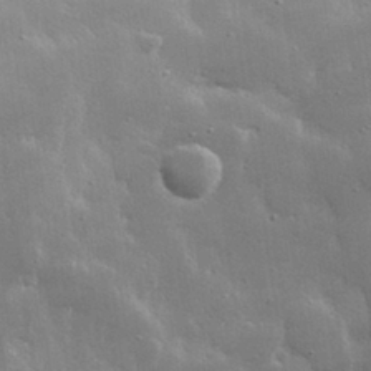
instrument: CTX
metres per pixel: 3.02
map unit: lHvf
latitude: 31.6127
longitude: -93.1214
